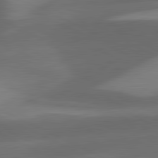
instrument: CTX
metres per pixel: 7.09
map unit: lApd
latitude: 81.4048
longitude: 126.8785
